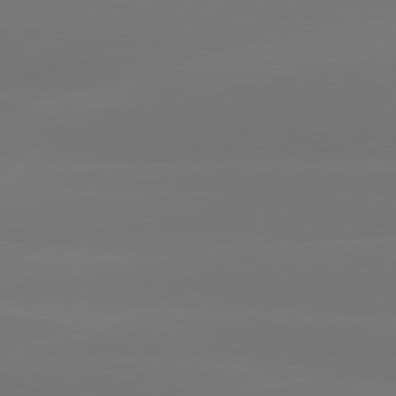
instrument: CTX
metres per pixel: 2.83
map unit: Hpe
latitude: 78.1011
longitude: -130.5168
